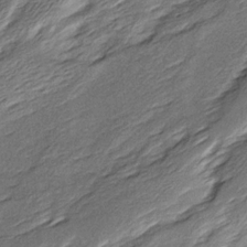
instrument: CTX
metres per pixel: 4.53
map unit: Ave
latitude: 16.2145
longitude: -137.1403
